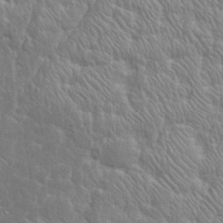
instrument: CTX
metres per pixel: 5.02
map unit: eHh
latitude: 32.8947
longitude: -64.0444
